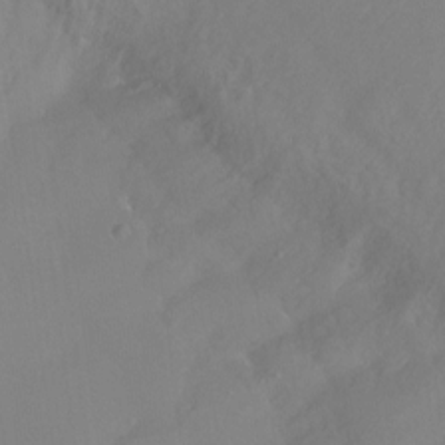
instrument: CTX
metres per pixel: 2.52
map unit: Ht
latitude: -15.1431
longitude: -42.7813
